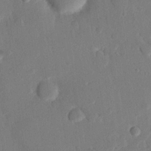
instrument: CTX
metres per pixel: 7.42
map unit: eHh
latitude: 25.4615
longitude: -80.9136
